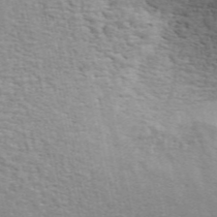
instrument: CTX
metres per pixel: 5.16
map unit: ANa
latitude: 49.3671
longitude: -79.0081
